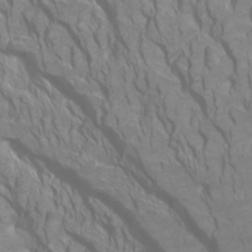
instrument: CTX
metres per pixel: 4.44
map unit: Htu
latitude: -5.1620
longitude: -72.1956
